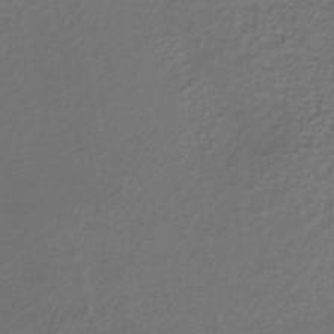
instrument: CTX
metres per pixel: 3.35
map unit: lHb
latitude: -35.1431
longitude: 61.3699
